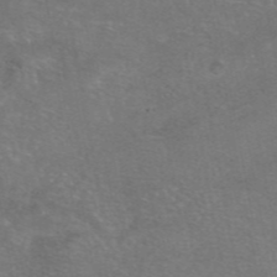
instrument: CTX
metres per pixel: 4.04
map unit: eAb
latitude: 46.8569
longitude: 106.0850
